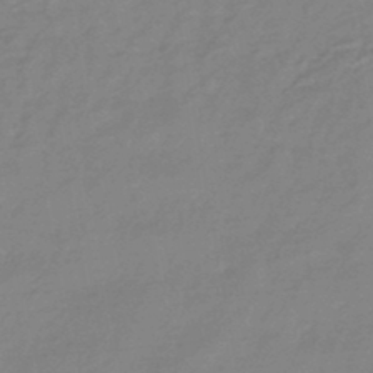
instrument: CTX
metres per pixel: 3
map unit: HNhu
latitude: -44.2928
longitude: 89.9556
